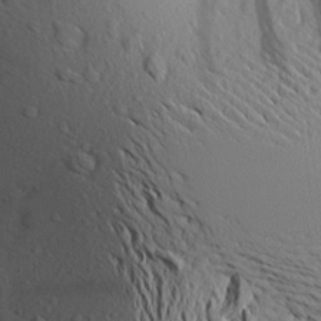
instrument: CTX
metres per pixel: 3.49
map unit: Aa
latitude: 18.8569
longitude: -148.1200
